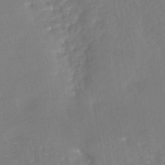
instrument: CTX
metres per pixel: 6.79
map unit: HNhu
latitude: -43.6343
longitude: 101.8611
